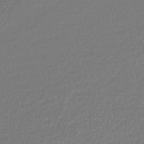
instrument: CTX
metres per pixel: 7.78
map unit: lHb
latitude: -42.0472
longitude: 72.0094
